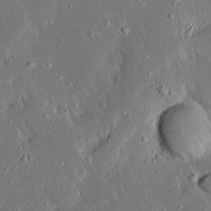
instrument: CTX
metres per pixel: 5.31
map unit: Ave
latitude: 17.2537
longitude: -140.3089
